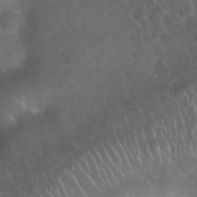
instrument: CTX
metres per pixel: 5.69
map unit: Nhu
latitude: 27.8395
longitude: -62.6680
